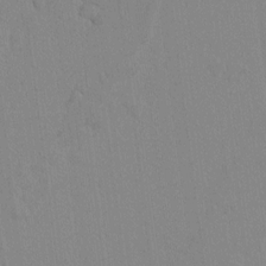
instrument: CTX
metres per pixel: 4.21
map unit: lAvf
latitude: 8.6113
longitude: 167.2565
